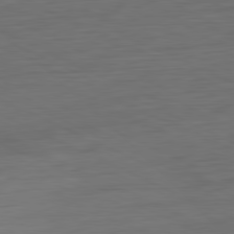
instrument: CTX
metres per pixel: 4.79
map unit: Ap
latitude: -81.1998
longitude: -60.6490
